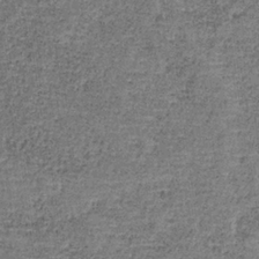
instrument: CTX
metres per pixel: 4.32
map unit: HNb
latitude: -35.1809
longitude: 53.1809
